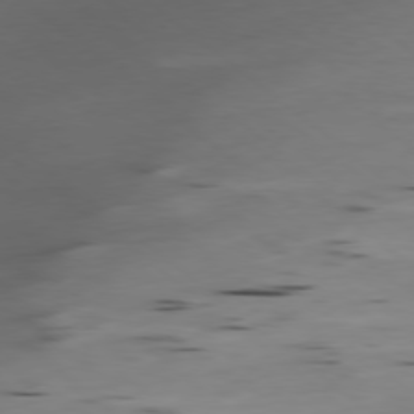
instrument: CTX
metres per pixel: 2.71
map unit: Ap
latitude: -79.0297
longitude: -63.9906
